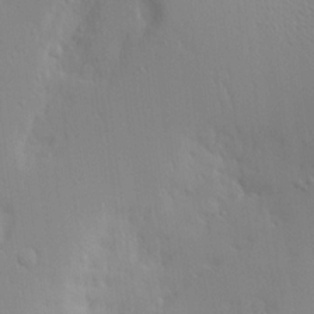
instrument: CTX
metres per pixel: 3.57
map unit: Aa
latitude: 17.8961
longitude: -142.1389
